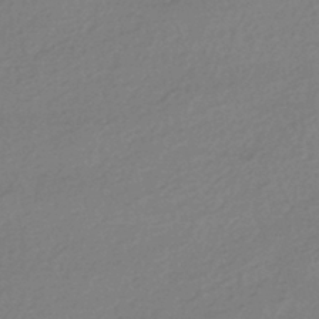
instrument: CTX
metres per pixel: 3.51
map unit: HNhu
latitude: -40.9730
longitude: 94.1605
